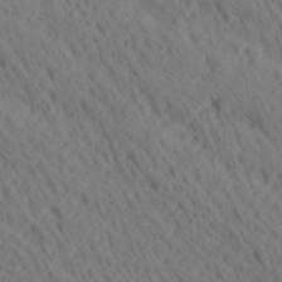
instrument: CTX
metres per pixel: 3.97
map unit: Ave
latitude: 20.5924
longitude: -139.5938
